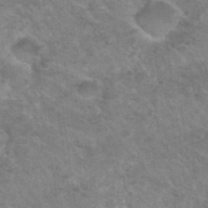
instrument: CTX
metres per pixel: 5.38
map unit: Hto
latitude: 32.4034
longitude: -50.4790
